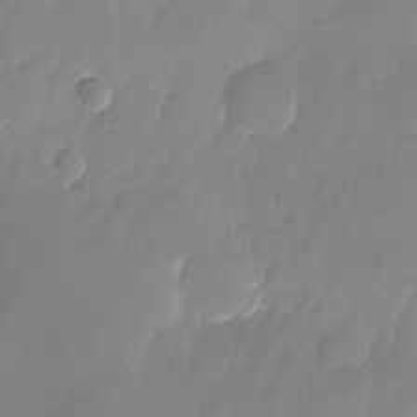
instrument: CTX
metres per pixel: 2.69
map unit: Nhu
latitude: -24.7841
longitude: -69.5749
